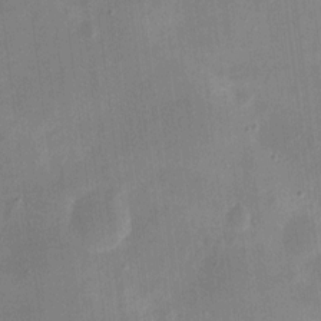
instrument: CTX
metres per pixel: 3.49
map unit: eHh
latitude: 10.3845
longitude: -68.9703
